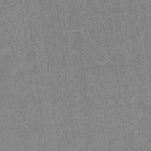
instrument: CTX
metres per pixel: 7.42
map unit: lHb
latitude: -40.3873
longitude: 69.4076
